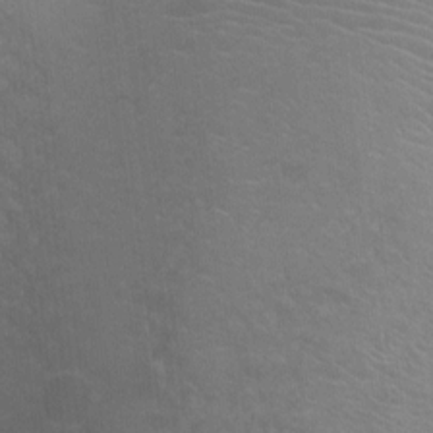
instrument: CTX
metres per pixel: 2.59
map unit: Ht
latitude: -10.1228
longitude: -38.4223
